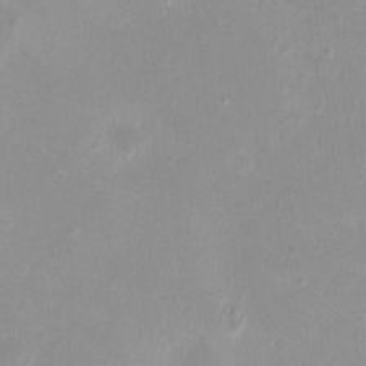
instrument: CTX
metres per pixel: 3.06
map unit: eHh
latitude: -4.8597
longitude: -77.7071
